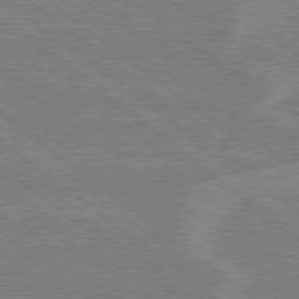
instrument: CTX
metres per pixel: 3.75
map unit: Hpe
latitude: 78.9136
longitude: -160.5357
